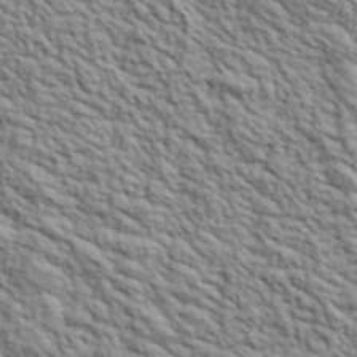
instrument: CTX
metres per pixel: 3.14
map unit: lHvf
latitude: 39.9339
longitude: -89.1404
